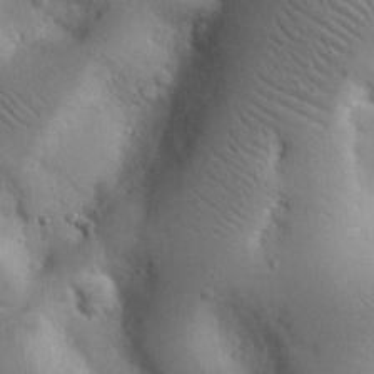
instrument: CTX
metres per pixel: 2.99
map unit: Nhu
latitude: 15.2915
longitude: -78.4412
